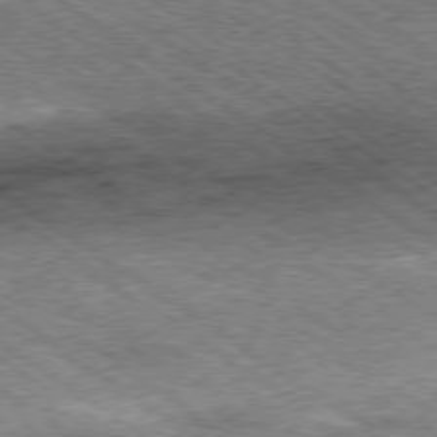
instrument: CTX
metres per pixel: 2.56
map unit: Hpe
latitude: -79.4832
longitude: 7.8611
